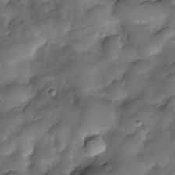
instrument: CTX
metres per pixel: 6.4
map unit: Nve
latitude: -27.3320
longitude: -148.5924
